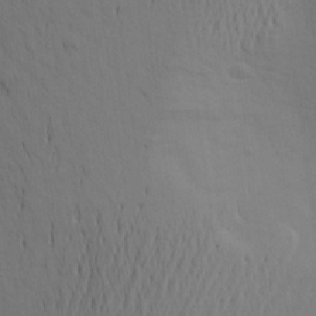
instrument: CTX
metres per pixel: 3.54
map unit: Aa
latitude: 19.8016
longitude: -143.8583
